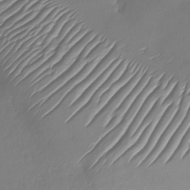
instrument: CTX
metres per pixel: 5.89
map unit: Nhu
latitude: -28.3117
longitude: -61.2348
